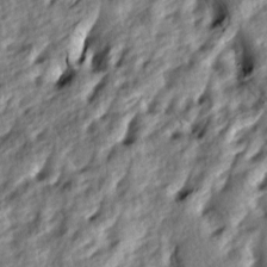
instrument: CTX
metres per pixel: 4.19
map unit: lAa
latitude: -8.6518
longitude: -125.6505
